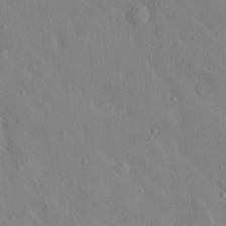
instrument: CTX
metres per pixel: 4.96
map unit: Hto
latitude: 14.6113
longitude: -29.5371
